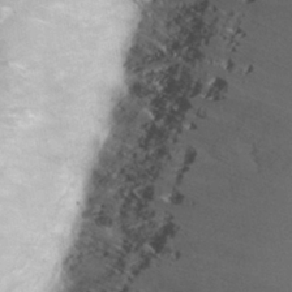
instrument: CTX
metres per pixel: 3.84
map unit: Nhu
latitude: 27.5560
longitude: -63.4994
